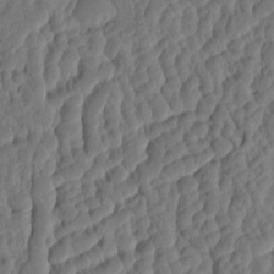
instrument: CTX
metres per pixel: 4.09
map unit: eHh
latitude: -2.4440
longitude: 14.8219
